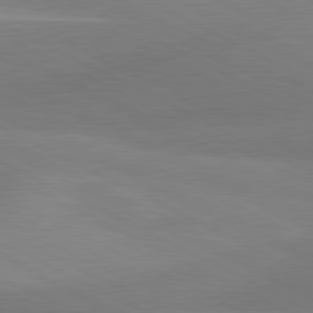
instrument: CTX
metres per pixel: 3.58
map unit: lApd
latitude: 80.9514
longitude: 126.8408
